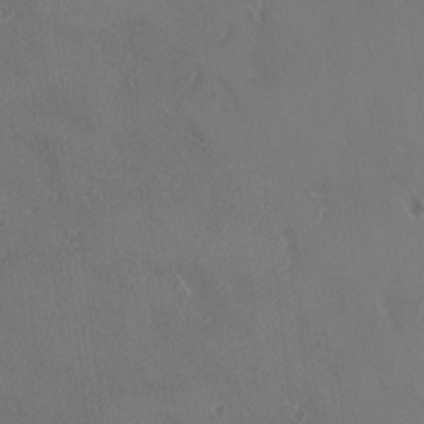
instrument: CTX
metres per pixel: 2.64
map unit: HNhu
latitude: 2.3278
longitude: 6.8975
